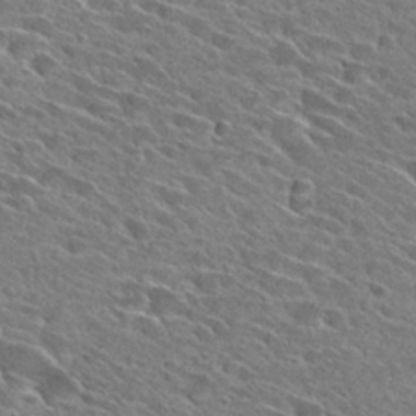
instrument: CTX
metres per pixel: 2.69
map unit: Hto
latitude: 28.4034
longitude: -43.2537
